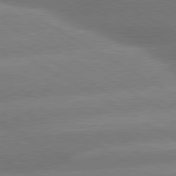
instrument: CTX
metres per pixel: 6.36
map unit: lApd
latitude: 80.3089
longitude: -155.6316
